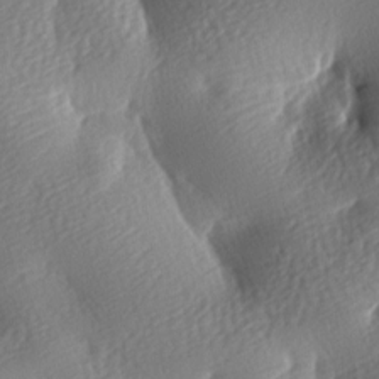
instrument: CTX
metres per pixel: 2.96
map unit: lAa
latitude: -8.5574
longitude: -126.3090
